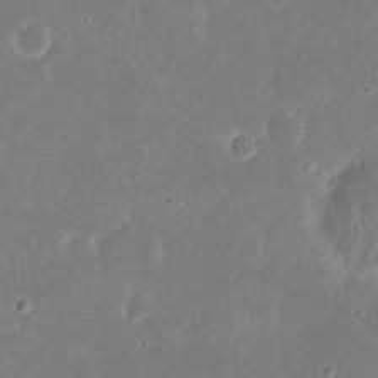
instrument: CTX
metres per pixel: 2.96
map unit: eHh
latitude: 16.6113
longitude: -72.5924
